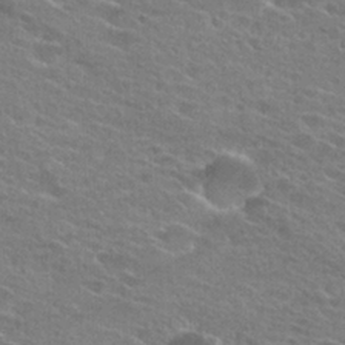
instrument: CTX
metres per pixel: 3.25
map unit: Hto
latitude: 25.2914
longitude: -43.9528
